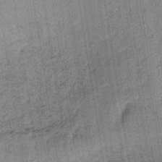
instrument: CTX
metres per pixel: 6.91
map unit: lHb
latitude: -39.2943
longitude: 60.4629
